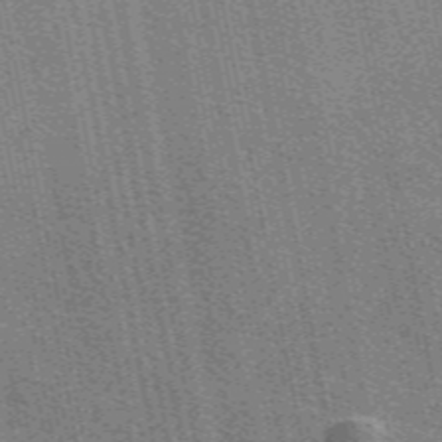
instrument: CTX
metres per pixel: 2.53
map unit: eAb
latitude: 50.7624
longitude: 107.5210
